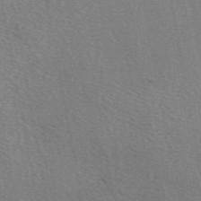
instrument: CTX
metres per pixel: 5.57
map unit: eAb
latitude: 50.8380
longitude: 108.7463
